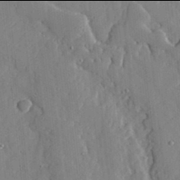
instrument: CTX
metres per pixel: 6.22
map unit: lHvf
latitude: 17.9906
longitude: -113.2159
